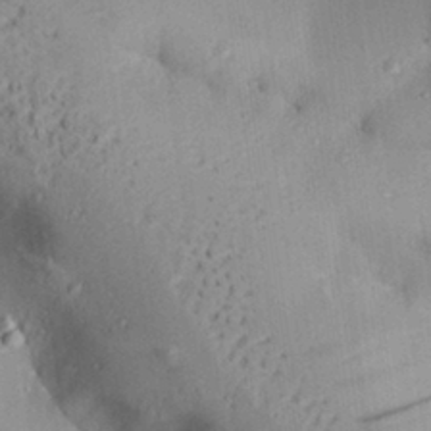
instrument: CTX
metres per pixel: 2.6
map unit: Aa
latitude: 28.7813
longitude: -131.3860
